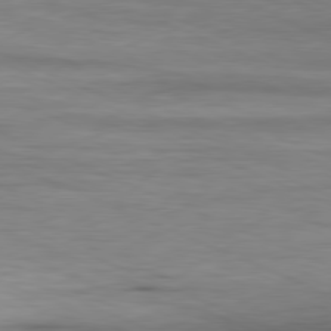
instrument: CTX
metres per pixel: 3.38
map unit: Ap
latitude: -81.2943
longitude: -81.1592
